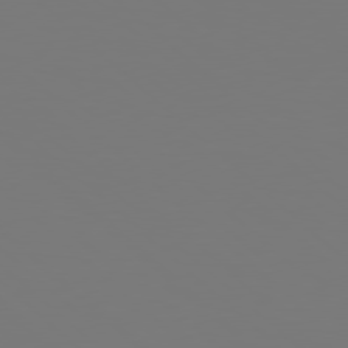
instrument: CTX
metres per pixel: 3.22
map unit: Hpe
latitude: 78.3279
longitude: -162.5924
